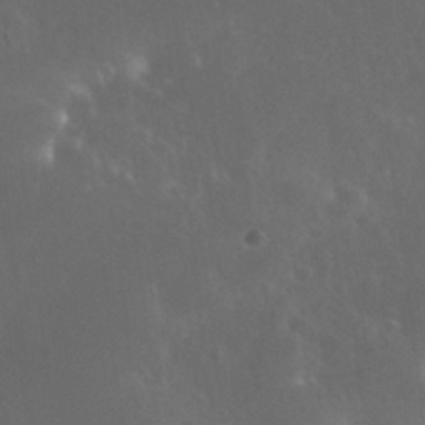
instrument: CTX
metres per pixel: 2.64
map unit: Nhu
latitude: 30.1956
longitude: -58.1956
